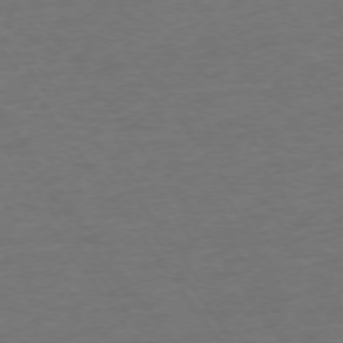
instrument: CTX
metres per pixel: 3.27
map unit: Ap
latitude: -75.1998
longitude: -90.0444
